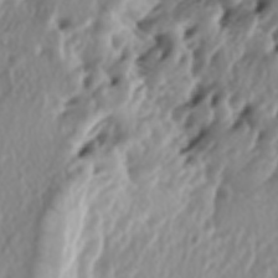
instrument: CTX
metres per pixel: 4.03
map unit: lAa
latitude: -6.7085
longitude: -124.1200
